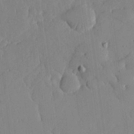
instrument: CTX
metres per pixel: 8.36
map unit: lHvf
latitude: 17.2915
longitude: -114.4034
